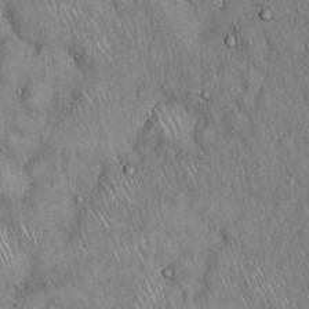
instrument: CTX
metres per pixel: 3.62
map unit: Hto
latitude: 15.6127
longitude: -60.2333
